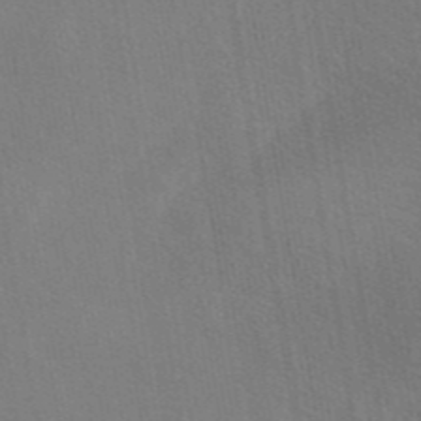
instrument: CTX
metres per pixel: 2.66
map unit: eAb
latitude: 45.2537
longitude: 113.2565
